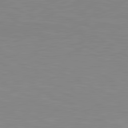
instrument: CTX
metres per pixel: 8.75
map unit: lApd
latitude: 81.2915
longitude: -172.2333
